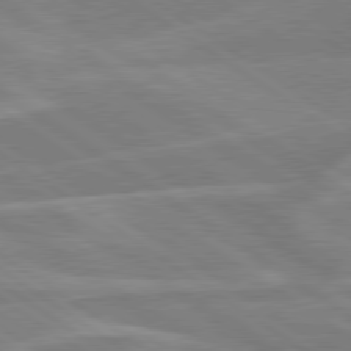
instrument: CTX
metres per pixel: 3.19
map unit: lApd
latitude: 79.3104
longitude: -122.5168
